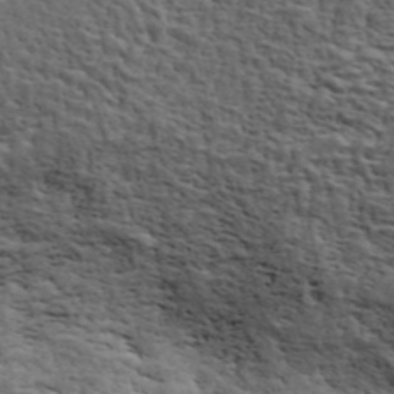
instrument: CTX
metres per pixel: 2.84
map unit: ANa
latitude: 42.8758
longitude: 46.9541
